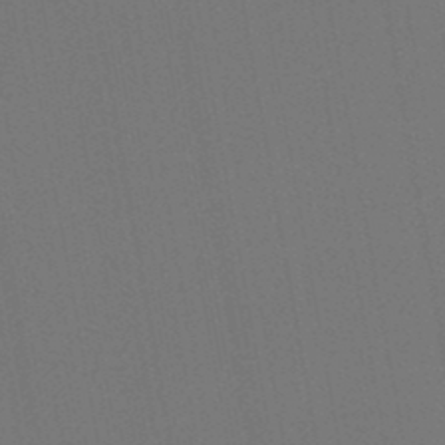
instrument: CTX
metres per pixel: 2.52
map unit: lHb
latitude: -47.2754
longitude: 73.1998
